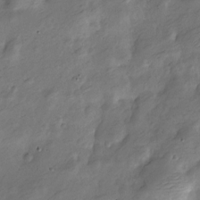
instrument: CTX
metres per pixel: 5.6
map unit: Nve
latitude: -25.2943
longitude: 107.1242
